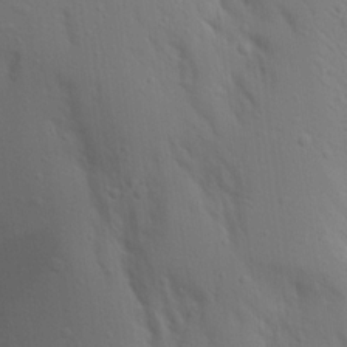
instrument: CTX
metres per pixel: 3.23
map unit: Aa
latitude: 15.4805
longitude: -143.5371
